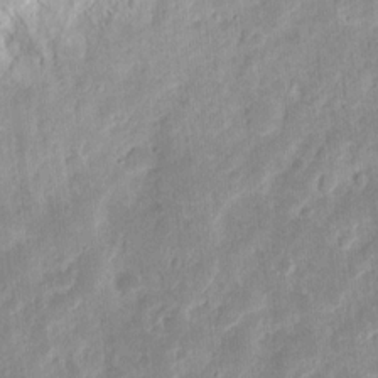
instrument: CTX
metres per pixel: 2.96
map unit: eHh
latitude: 13.0837
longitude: -72.9136
